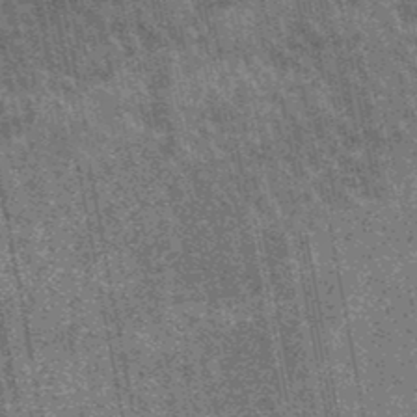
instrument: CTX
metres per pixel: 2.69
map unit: lHb
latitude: -48.0094
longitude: 73.9178
